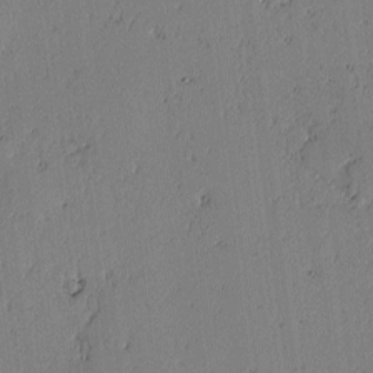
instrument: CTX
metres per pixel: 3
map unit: lAvf
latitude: -2.2739
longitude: -106.8380
